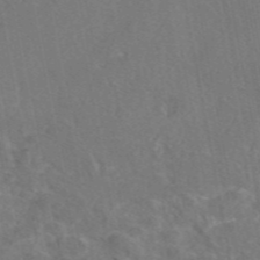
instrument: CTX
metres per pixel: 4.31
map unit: eAb
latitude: 46.3090
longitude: 107.6344
